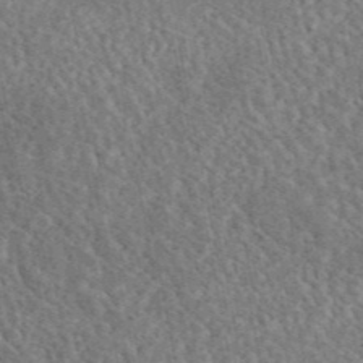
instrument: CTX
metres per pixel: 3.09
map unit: eAb
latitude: 44.7813
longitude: 124.7085
